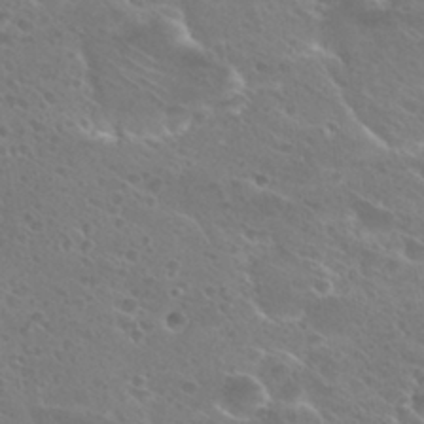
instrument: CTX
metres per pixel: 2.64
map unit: Hto
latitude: 27.3293
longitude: -40.1766
